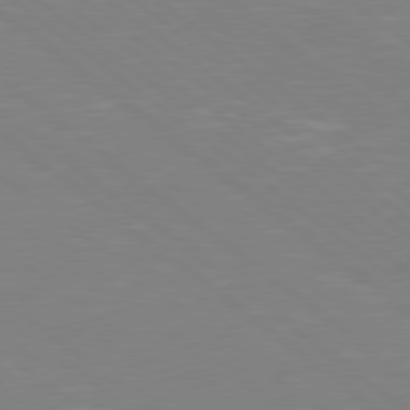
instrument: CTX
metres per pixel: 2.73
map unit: Hpe
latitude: 78.5357
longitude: -148.8758
